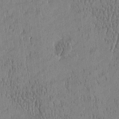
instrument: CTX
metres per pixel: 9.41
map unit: Htu
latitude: -4.8408
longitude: 175.2187
